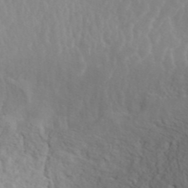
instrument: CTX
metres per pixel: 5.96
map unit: ANa
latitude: 40.9513
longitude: 28.6896
